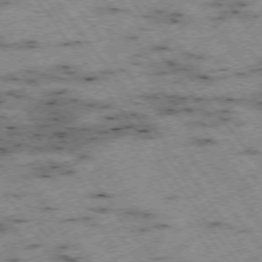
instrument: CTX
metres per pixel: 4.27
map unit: Hpe
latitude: -74.7086
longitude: 4.3306
